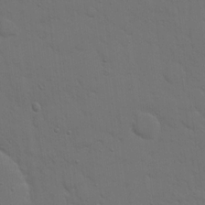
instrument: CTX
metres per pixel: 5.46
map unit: eHh
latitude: 19.6694
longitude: -63.1970
